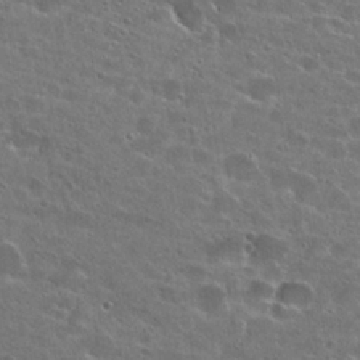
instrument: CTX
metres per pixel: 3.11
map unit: Hto
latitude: 26.4601
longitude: -43.6127
